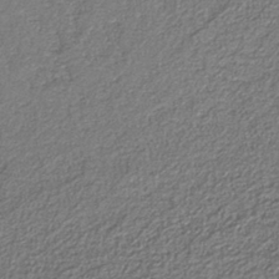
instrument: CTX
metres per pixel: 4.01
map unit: eAb
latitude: -39.1809
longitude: 51.6533
